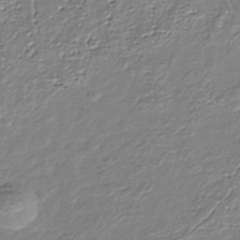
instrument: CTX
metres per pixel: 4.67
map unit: Nhu
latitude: -38.6519
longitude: -85.8961
